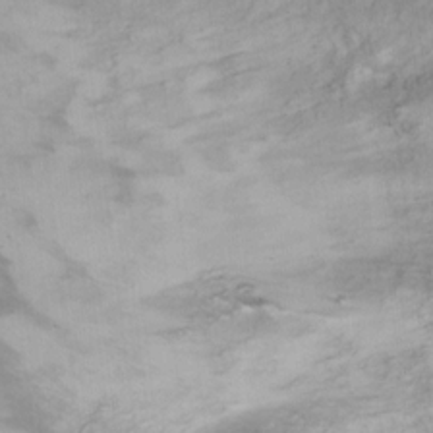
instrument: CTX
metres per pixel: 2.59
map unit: Ht
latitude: 10.9325
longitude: -33.0458
